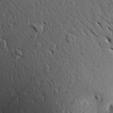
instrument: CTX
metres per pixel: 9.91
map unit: Aa
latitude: 27.6694
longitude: -142.5735
